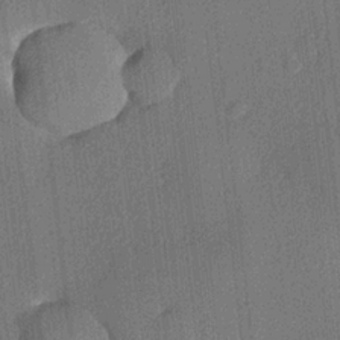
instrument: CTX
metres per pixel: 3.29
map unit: lHvf
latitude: 21.0270
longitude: 141.1998
